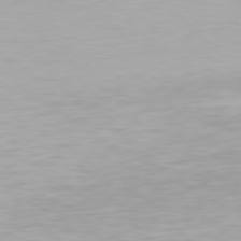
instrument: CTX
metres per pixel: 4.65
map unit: Hpe
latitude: 77.5749
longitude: -162.4412
